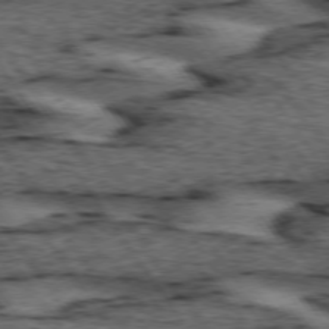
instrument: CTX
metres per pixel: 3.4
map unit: lApd
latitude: 74.0633
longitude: -73.5749
